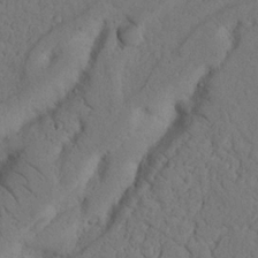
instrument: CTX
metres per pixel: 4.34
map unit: Nhu
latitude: 21.1781
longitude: -74.9703
